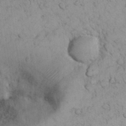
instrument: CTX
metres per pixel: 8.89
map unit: eHh
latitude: 29.8205
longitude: -70.1011
